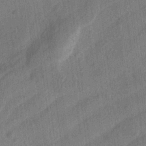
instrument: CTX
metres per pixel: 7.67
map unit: Aa
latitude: 24.7057
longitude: -143.7261
